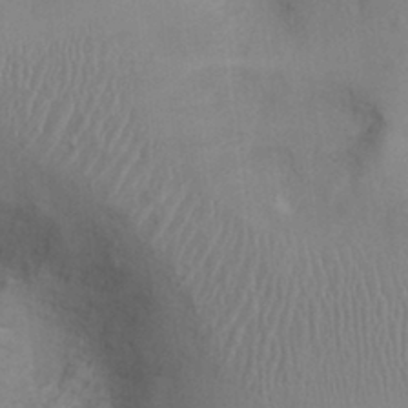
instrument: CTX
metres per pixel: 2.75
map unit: Ht
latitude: 0.4979
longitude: -14.1389
